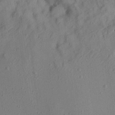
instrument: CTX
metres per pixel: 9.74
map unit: Aa
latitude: 13.1025
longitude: -140.3278
